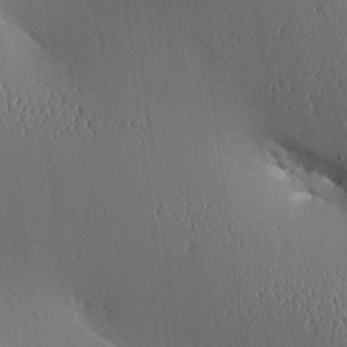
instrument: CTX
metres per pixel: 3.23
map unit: Aa
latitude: 10.1200
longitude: -129.7072
